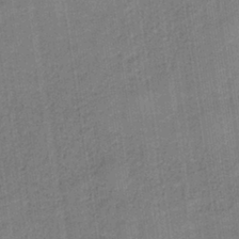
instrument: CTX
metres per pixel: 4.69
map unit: HNb
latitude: -36.8974
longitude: 51.5966
